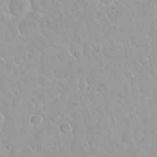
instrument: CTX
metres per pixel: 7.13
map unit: Nhu
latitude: 29.7260
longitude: -55.4426
